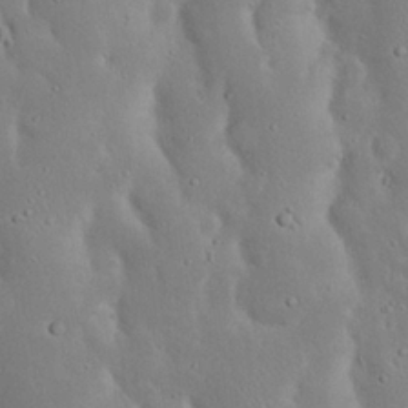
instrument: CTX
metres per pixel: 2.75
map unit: Nhu
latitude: 23.4426
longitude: -72.6491
